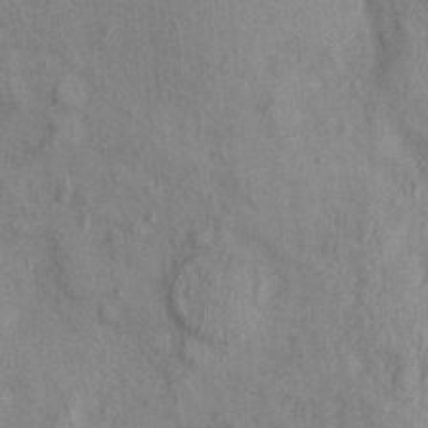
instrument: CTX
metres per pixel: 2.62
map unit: Nhu
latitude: -0.0661
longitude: -15.6883
